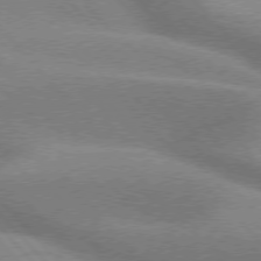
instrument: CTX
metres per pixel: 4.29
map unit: lApd
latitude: 76.0822
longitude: -62.7436
